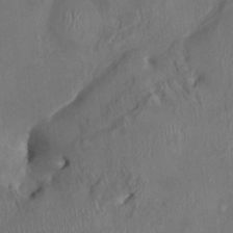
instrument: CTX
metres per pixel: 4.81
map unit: HNhu
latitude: 3.7827
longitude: -5.8772
